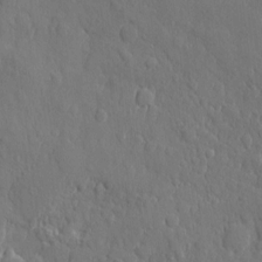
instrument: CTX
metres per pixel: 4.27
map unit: eHh
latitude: 6.3656
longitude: -74.2145
